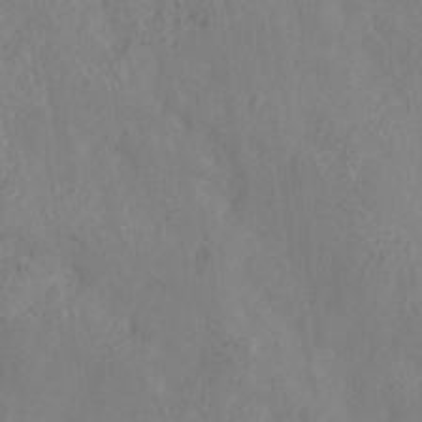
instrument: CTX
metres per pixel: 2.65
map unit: Nhe
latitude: -37.1620
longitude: 139.2754
